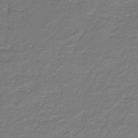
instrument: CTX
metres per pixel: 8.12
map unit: HNb
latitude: -37.1053
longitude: 50.5763
